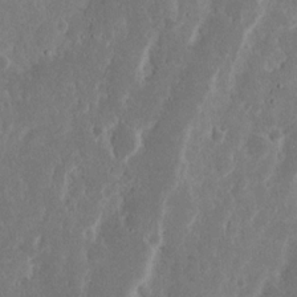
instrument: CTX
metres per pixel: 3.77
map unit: Nhu
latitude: 15.3482
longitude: -74.0255
